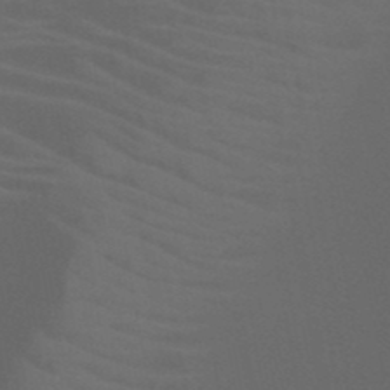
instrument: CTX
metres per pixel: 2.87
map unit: HNb
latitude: -50.1417
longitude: -46.2145
